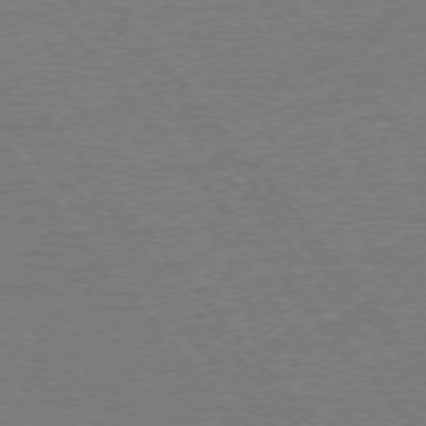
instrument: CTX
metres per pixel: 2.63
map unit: Ap
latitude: -76.4251
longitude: -96.2522
